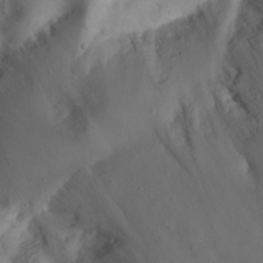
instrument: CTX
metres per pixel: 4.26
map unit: eHh
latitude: 23.2159
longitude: -66.3845
